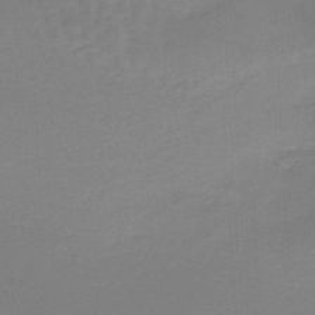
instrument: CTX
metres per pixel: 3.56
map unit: lHb
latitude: -46.3306
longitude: 63.8989
